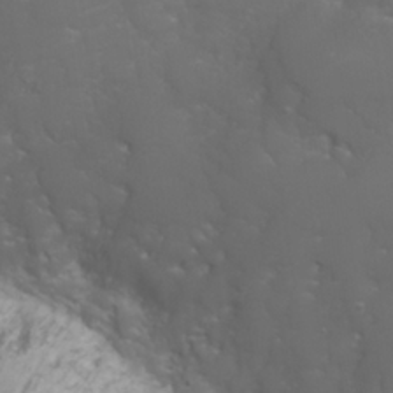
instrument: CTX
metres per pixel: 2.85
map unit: Nhu
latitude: 23.8583
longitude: -61.3670
